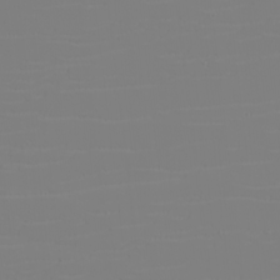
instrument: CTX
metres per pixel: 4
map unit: eHh
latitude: -6.0472
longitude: -84.4034
